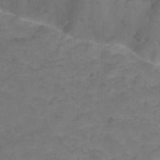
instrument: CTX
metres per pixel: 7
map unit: Nhu
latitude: -8.8597
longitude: -65.5182
